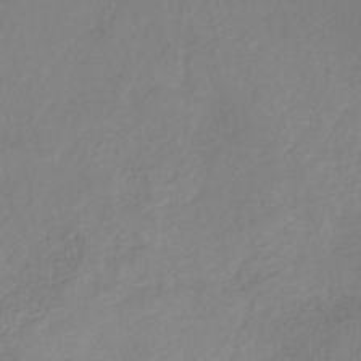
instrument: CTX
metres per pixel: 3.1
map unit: HNb
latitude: -31.9556
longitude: 59.1053
